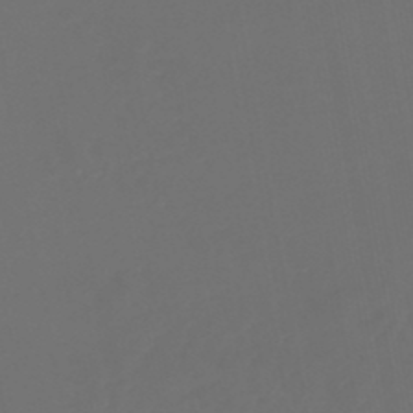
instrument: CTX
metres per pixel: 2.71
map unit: lHb
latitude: -47.9178
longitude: 71.3510
